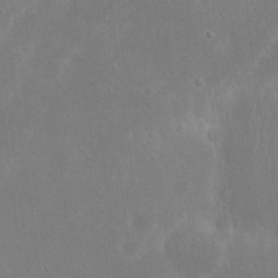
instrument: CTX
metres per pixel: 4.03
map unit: eHh
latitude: 17.8205
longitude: -72.6869
